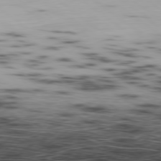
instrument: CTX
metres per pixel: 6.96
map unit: Ap
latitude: -79.0675
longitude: -73.8206
